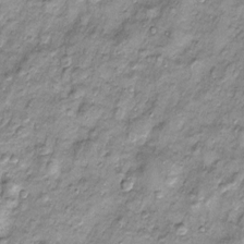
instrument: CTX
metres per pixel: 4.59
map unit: Htu
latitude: -4.2928
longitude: 159.5588
